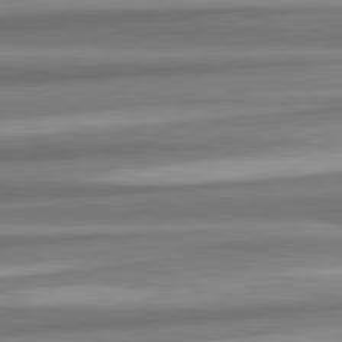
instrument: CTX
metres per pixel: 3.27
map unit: lApd
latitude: 82.3656
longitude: 178.5196
